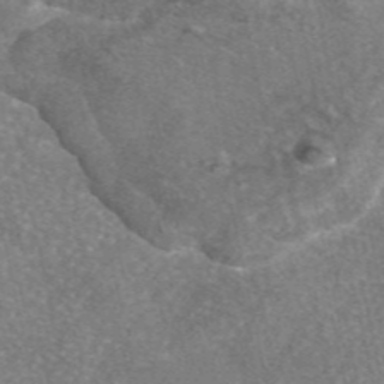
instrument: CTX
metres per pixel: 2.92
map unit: eAb
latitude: 46.3657
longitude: 105.3131
